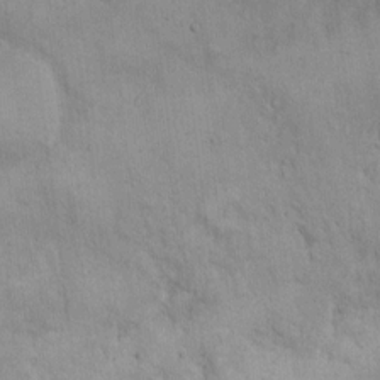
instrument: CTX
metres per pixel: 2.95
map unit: Hto
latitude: 14.1578
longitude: -60.4601
